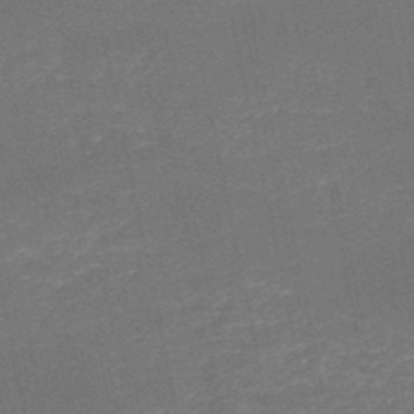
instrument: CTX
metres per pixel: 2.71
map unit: HNb
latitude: -50.5763
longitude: -48.3467
